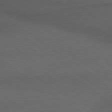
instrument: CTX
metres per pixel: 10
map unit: lApd
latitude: 79.7261
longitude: -177.2915
